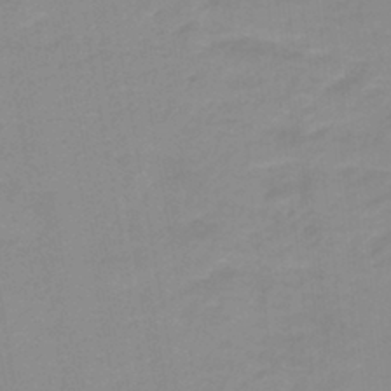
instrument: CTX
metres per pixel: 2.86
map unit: HNb
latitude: -44.4062
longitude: 53.0675
